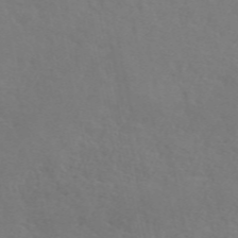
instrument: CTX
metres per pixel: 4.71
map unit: ANa
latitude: 50.6112
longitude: -81.3859
